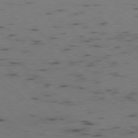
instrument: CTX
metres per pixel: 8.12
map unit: Ap
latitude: -77.8800
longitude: -74.9136
